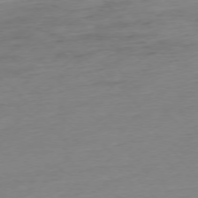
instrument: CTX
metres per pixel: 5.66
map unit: Hpe
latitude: -76.5385
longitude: -14.5924
